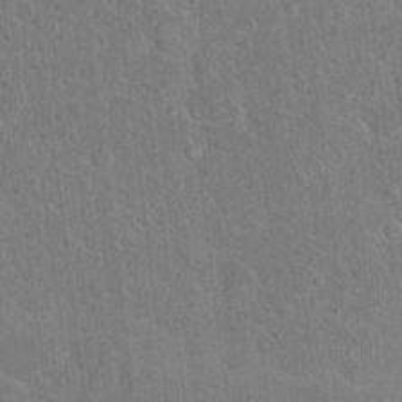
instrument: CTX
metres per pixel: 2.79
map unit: Hto
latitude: 17.3104
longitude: -39.8772
